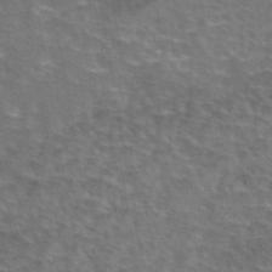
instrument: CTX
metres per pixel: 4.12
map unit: eAb
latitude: 45.0647
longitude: 107.6344
